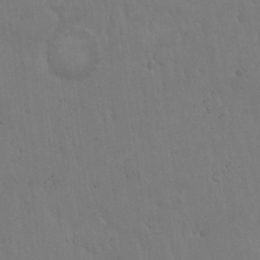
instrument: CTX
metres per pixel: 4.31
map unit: Hto
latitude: 17.7450
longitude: -59.9339
